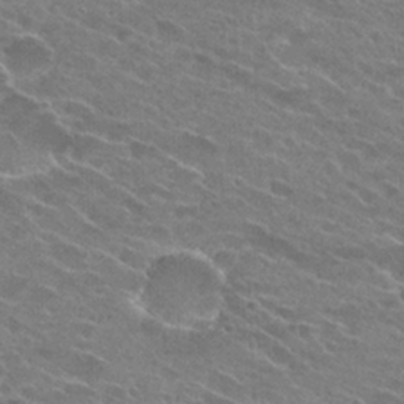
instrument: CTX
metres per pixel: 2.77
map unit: Hto
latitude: 25.4804
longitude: -43.8583
